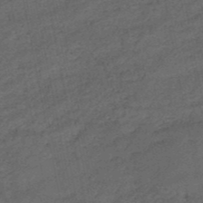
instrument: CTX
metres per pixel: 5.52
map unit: HNb
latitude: -51.0108
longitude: -40.5356
